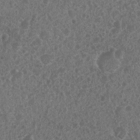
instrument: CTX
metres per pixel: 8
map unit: Nhu
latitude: 7.8016
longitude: -20.8947
